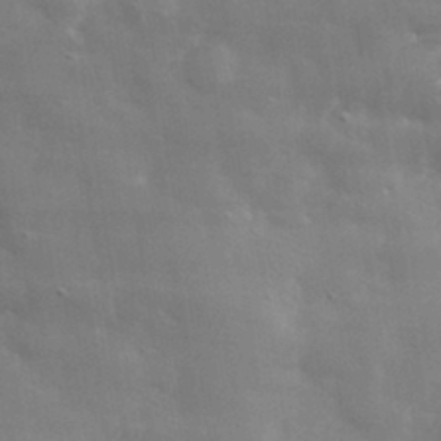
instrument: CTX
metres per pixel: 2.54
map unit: lHvf
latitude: 32.1011
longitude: -89.6316
